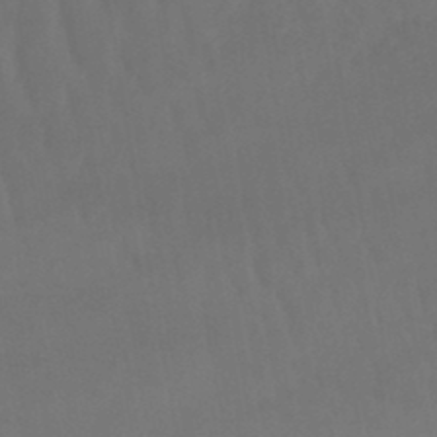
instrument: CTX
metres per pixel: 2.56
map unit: lHb
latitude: -45.8045
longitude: 66.6896
